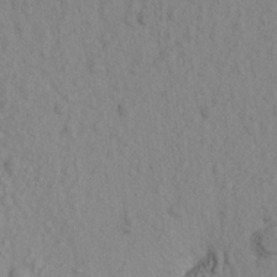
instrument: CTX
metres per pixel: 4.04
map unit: Aa
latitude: 16.4979
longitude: -143.9906
